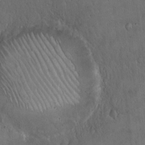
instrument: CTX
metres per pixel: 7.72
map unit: Hto
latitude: 17.1781
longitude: -59.3860
